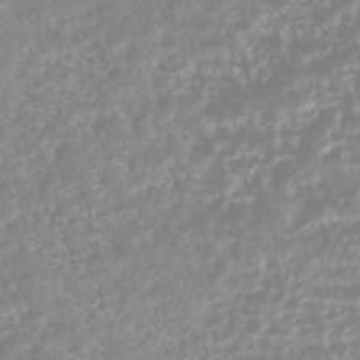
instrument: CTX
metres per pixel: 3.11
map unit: HNhu
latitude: -45.0864
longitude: 100.5762
